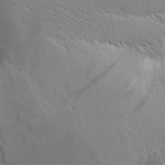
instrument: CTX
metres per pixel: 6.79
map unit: Aa
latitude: 9.7072
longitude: -142.2901
